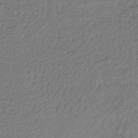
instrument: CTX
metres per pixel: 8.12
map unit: lHb
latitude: -35.3888
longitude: 66.0661
